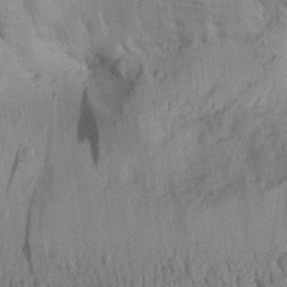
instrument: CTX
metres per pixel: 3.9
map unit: Aa
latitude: 28.4412
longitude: -134.4790
